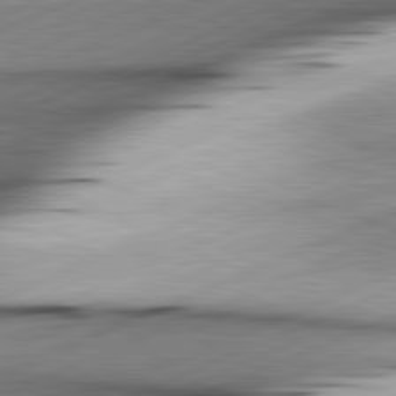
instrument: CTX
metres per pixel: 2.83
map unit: lApd
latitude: 81.7450
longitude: -166.6868
